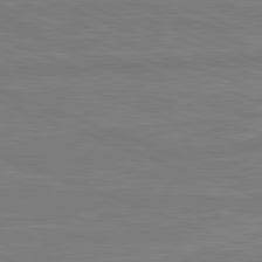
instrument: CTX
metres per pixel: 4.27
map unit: lApd
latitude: 81.8961
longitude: -175.4049
